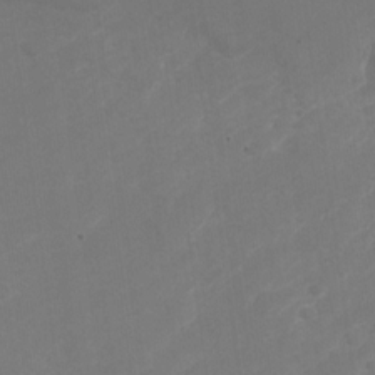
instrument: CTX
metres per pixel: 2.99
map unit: Nhu
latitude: -28.5952
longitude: -64.4412
